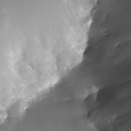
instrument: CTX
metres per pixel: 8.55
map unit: Nhe
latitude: -32.1039
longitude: -116.2900
